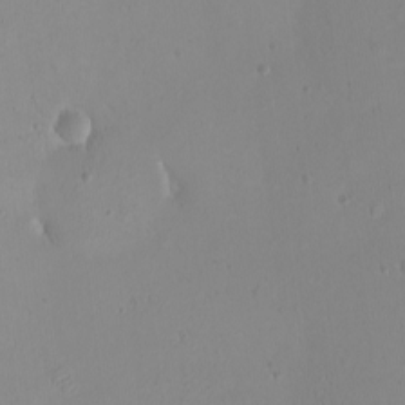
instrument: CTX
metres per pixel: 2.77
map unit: eHh
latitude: -9.6155
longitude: -68.7435
